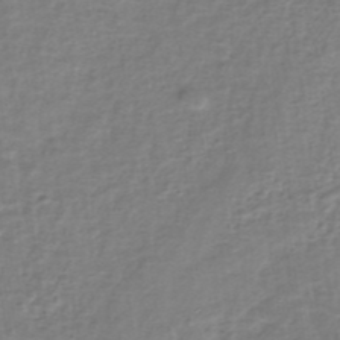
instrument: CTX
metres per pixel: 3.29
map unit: eHh
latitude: -40.2172
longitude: -29.0458
